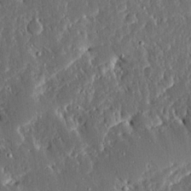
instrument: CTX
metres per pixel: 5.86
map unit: Ave
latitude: 15.4049
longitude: -139.1592
